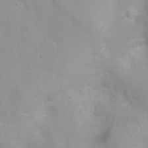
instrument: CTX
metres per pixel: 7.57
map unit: Ht
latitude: 3.2537
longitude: -22.3467
